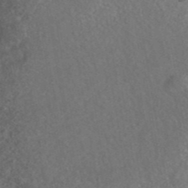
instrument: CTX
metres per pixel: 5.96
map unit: ANa
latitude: 42.0822
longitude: 26.3117
